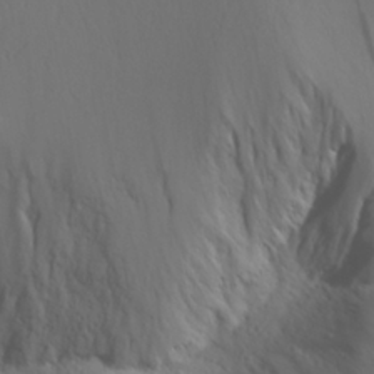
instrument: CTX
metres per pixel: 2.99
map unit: Aa
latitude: 28.0822
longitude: -146.4412
